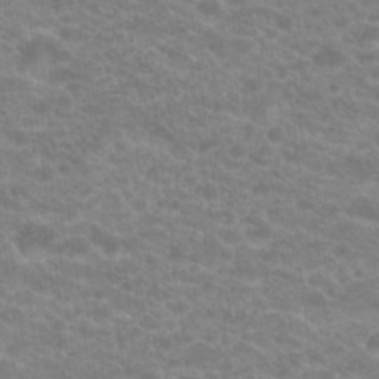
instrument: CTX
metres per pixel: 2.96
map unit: Hto
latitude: 20.0633
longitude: -37.5182
